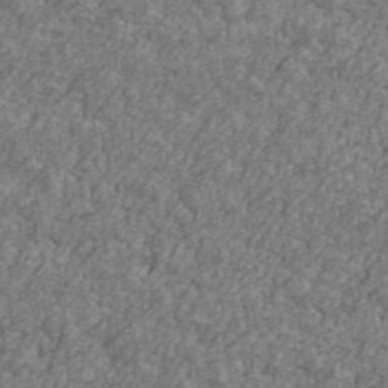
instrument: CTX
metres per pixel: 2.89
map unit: Ave
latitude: 41.7449
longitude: -111.1970
